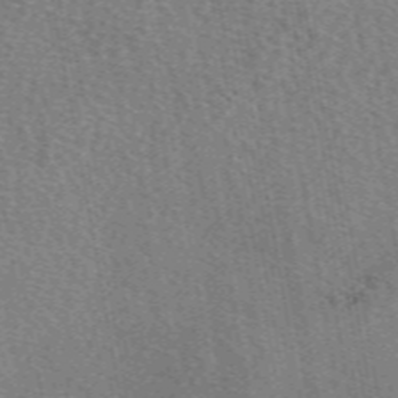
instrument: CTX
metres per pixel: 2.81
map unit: eAb
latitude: 50.4979
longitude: 115.8422
